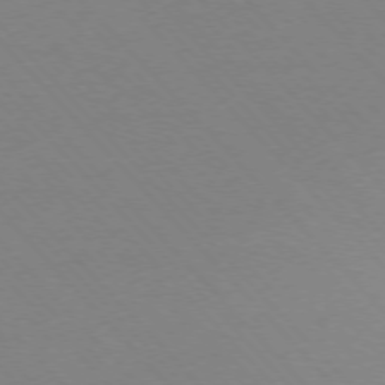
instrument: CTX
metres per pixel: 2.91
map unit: Ap
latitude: -76.5763
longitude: -86.1578
